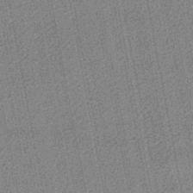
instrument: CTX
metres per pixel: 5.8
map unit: lHb
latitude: -45.9556
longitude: 68.7085
